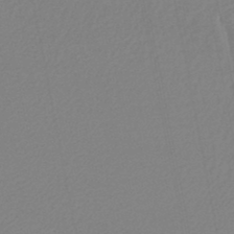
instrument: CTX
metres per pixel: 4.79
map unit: lHb
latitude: -44.7652
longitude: 75.0865
